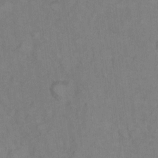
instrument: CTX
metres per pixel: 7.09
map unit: Hto
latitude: 7.3104
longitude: -37.6505
